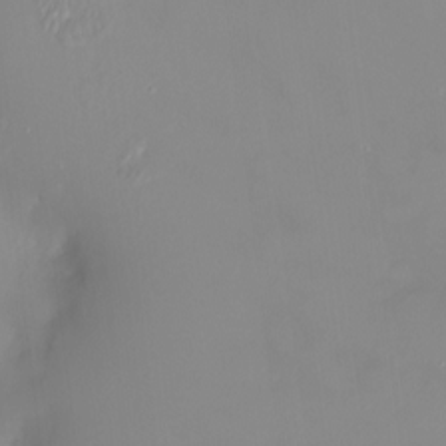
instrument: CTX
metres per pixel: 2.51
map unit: HNhu
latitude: 3.5560
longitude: 7.6911
